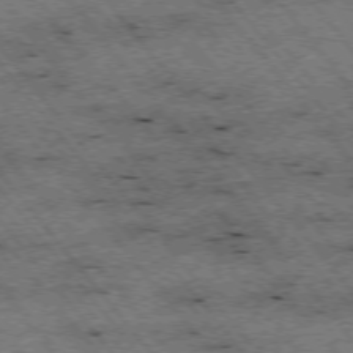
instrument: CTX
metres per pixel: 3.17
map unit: Hpe
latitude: -75.7856
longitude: -20.3656
